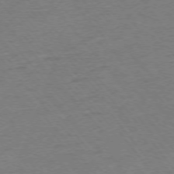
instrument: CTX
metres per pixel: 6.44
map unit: Ap
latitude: -75.5588
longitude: -82.1955
